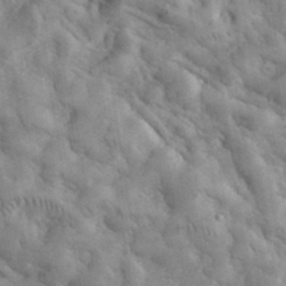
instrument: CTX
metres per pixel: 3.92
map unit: eHh
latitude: 35.3859
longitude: -68.1389
